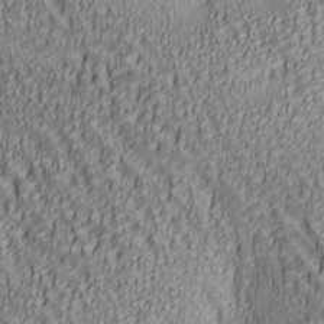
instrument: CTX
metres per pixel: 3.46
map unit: lAa
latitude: 6.7435
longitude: -116.5168
